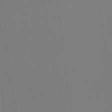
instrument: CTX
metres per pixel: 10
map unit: Htu
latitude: -13.1053
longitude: -48.4790
